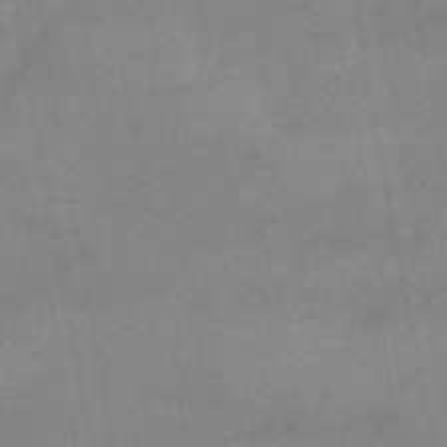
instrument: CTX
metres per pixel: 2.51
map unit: eAb
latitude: 48.9703
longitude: 105.1809
